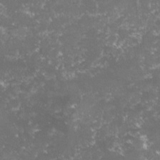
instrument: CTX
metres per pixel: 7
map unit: lHvf
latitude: -15.9745
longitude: -100.1956
